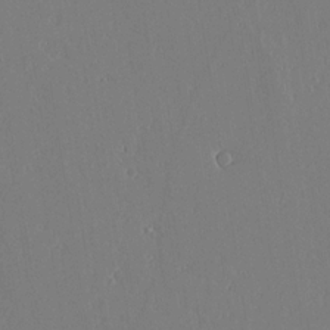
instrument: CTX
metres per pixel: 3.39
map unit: lAvf
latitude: 17.3104
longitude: -126.3467
